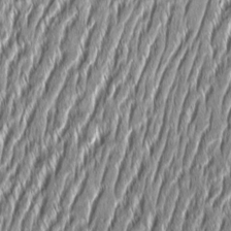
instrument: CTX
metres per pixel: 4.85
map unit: Aa
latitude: 8.1011
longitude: -131.6883
